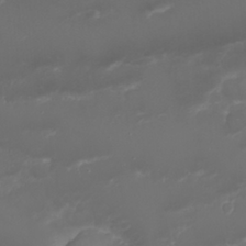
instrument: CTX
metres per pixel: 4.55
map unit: Nhu
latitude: 22.6868
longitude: -63.5182
